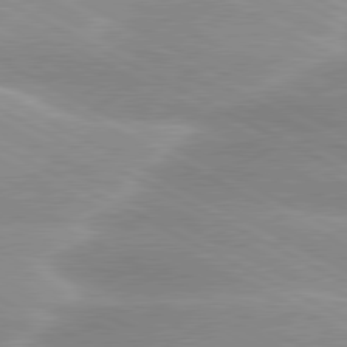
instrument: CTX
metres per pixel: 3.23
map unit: lApd
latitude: 80.2333
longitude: -135.9717
